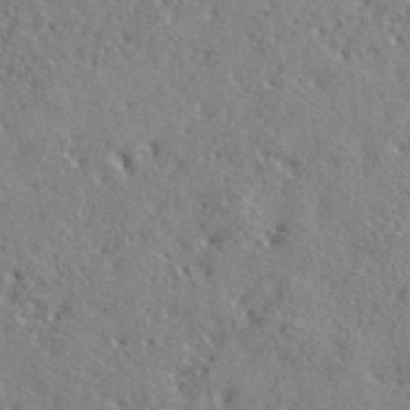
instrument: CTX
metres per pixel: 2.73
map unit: lHvf
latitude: 41.2725
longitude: -88.4412
